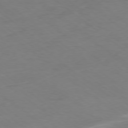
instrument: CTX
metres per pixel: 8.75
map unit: Ap
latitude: -78.7841
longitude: -77.8394
